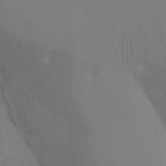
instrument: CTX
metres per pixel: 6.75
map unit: Ht
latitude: -8.2550
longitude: -33.0836
